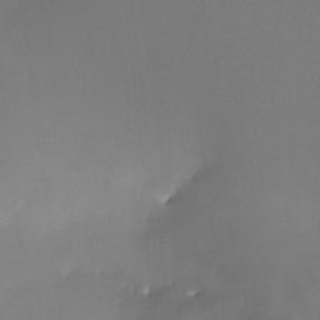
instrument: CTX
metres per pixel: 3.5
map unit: HNhu
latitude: 6.3845
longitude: 9.1242
